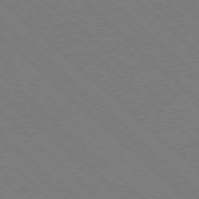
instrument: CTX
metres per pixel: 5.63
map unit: Ap
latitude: -77.5966
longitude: -65.5938
